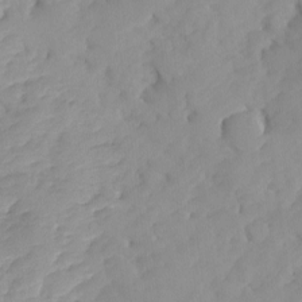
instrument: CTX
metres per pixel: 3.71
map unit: Ave
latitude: -8.1417
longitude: -117.1214
